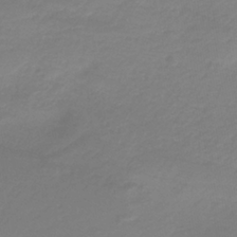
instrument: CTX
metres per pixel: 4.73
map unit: HNb
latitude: -37.7099
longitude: 54.0472
